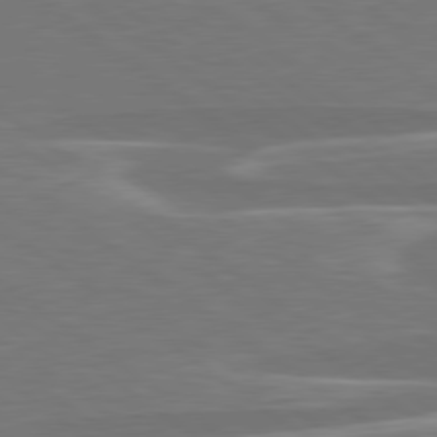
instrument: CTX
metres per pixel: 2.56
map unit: lApd
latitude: 79.1592
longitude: -94.3656
